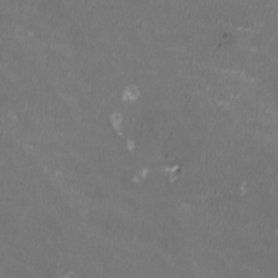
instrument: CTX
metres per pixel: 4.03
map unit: HNhu
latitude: 0.3089
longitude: -3.1592
